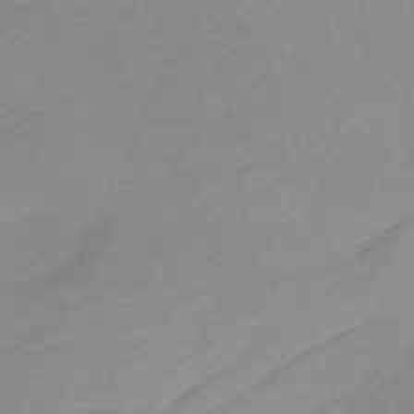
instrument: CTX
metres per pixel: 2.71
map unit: lHb
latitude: -37.4454
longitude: 58.1038
